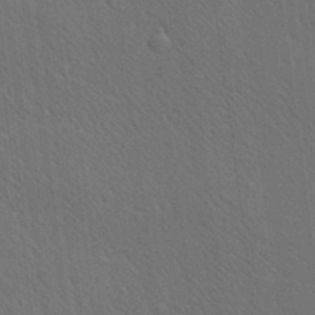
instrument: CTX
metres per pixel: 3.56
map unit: Ave
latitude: 20.6491
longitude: -138.8758
